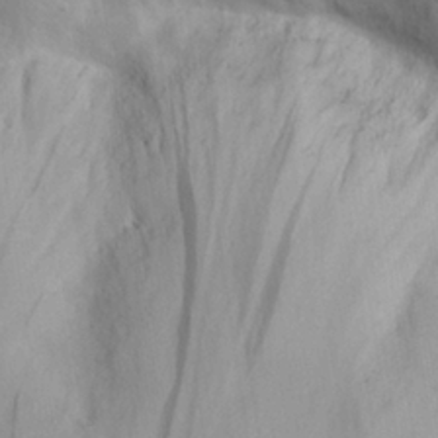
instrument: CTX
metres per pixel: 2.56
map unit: eHh
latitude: 26.4601
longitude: -75.3671
